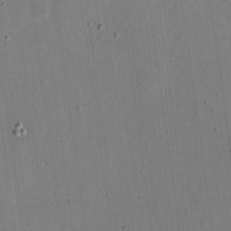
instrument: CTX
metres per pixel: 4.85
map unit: eHh
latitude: 18.4790
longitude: -70.1200
